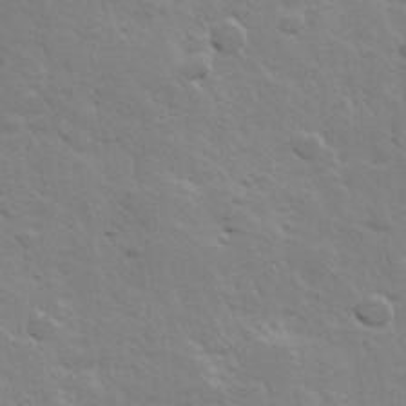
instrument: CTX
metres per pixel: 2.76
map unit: Hve
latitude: 24.1011
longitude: 144.7463
